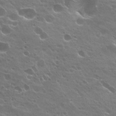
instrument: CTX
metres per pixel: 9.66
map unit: Hto
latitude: 24.8569
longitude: -37.4616
